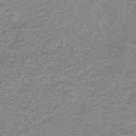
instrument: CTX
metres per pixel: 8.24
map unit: HNb
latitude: -34.2550
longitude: 53.1620
